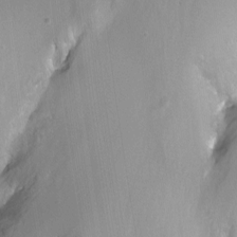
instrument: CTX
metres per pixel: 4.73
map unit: Nhu
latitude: -6.7085
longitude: -45.1025
